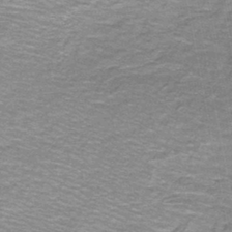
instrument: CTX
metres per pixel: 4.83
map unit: lHb
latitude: -43.1242
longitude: 54.8597
